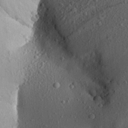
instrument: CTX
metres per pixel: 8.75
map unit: Aa
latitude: 21.8584
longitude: -142.9136
